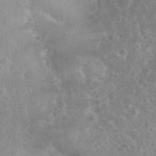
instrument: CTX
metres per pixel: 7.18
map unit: eHh
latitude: 35.0458
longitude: -62.3090
